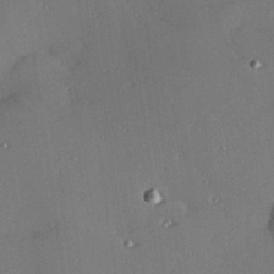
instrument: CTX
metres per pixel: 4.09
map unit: Hve
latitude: 26.8380
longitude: -91.2915
